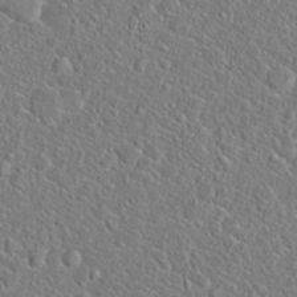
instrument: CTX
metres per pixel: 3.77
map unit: Hto
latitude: 20.3656
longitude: -44.8380
